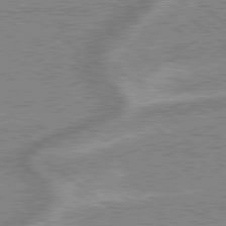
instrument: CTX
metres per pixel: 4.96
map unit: lApd
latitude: 79.1403
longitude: -168.4034
